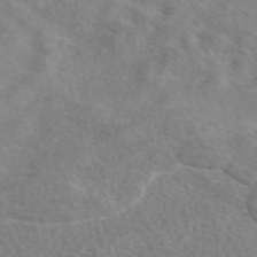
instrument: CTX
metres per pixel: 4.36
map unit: eAb
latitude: 48.6302
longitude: 117.5210
